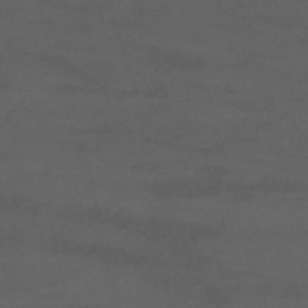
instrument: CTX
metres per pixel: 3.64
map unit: Nhu
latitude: -12.0850
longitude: -74.6491
